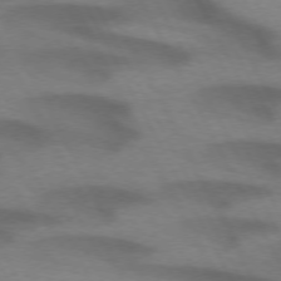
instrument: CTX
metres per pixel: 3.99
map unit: lApd
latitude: 72.0822
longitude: -50.4790
